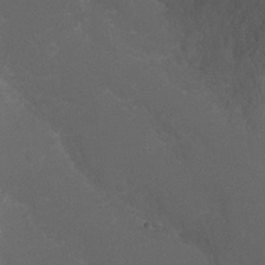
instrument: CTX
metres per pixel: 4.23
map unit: Ht
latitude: 0.8947
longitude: -21.1592
